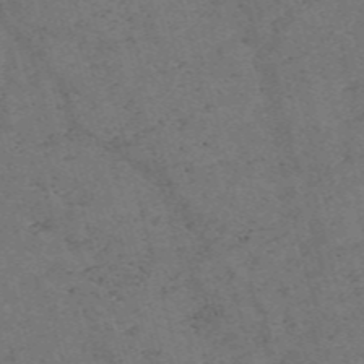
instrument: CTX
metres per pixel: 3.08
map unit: Nve
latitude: -58.0849
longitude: 51.8611
